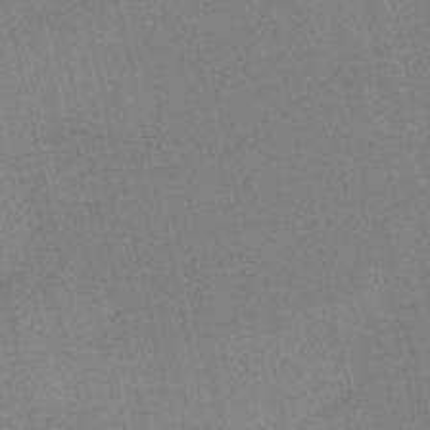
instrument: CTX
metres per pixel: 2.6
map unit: HNb
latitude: -45.0675
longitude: -37.8395
